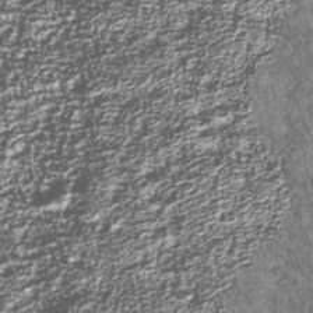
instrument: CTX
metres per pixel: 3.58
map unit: Nhu
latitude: -39.2754
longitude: -83.7449
